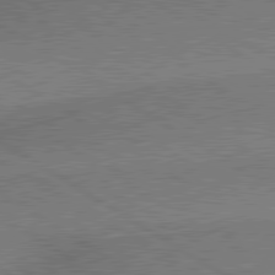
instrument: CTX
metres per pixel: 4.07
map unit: lApd
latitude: 80.3467
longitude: 165.1054
